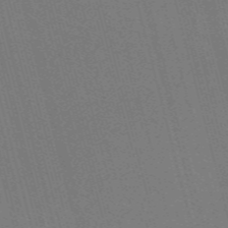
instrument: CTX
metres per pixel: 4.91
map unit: Nve
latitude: -58.4628
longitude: 62.4440
